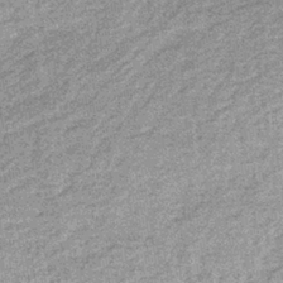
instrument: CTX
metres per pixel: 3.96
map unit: lHb
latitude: -36.5007
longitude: 65.4077
